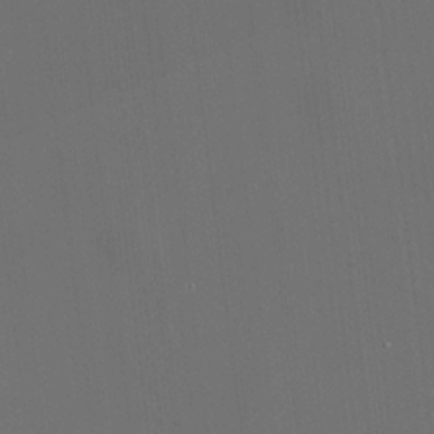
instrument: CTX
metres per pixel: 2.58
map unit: HNhu
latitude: 10.6302
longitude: 10.4251
